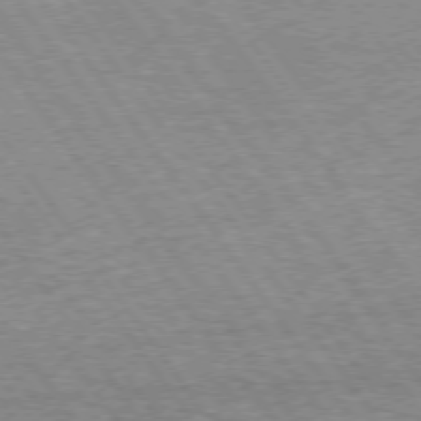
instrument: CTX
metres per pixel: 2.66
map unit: Hpe
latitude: 73.1593
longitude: -141.8205
